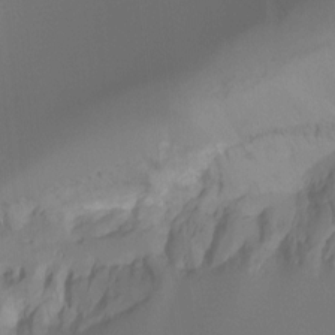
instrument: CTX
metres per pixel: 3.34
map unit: Htu
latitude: -7.5777
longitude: -49.5938
